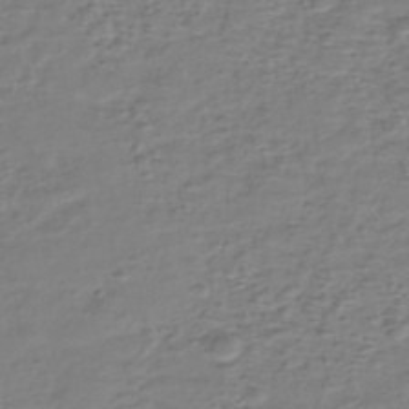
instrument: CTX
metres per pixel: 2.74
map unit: eHh
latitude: -39.5399
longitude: -28.3089
